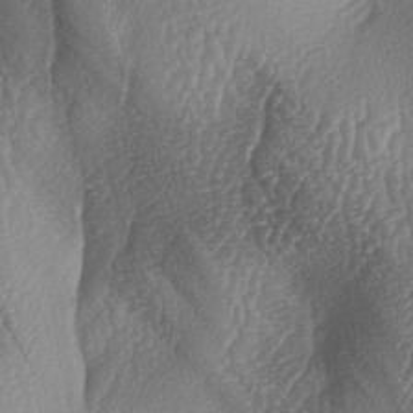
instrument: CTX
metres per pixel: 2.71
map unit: lAa
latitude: -6.8597
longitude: -129.2537
